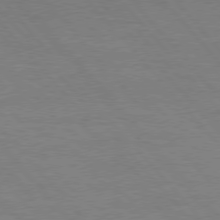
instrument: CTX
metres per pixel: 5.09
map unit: Hpe
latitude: 76.1955
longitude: -157.6693
